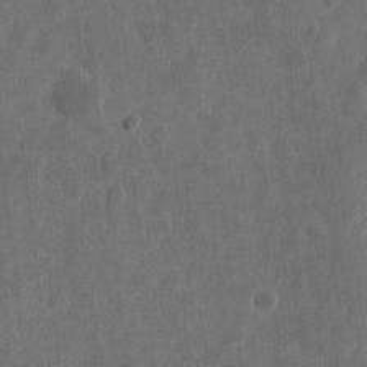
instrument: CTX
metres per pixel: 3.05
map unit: eHh
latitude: 7.2537
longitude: -72.8947
